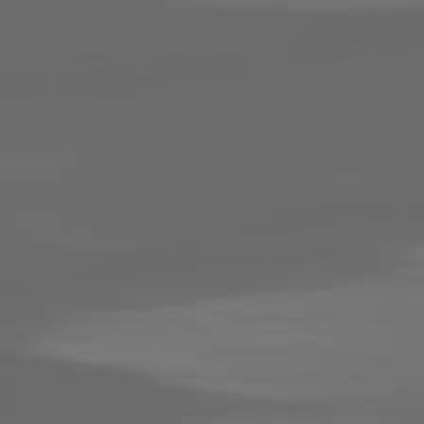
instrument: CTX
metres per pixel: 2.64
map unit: lApd
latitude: 82.9891
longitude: -135.4993
